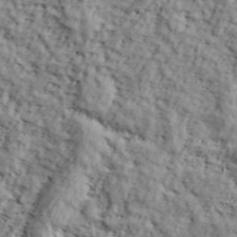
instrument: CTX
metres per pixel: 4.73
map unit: lHvf
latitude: 37.4238
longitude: -86.8191
